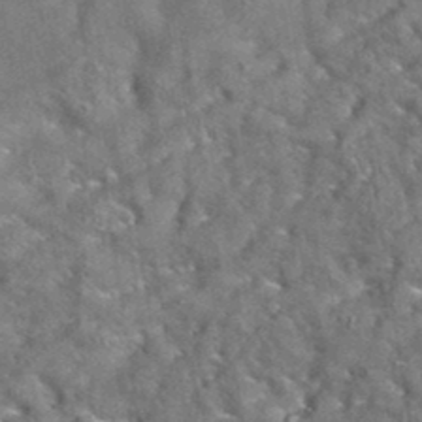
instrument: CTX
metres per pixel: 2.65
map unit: eAb
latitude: 35.3859
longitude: 114.3306
